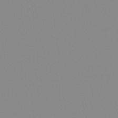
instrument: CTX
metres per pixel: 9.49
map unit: Hto
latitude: -8.4062
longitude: -51.8394
